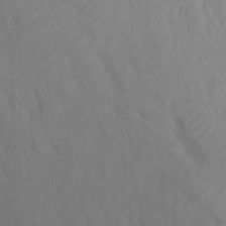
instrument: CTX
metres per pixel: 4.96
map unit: Ht
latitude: -0.3307
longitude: -34.9324
